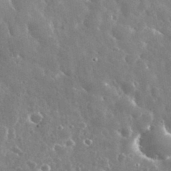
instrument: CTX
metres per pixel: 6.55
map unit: eHh
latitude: 34.3656
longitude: -57.5560
